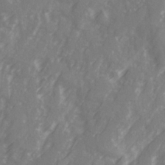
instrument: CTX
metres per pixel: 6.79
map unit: Ave
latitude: 21.0270
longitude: -131.8206
